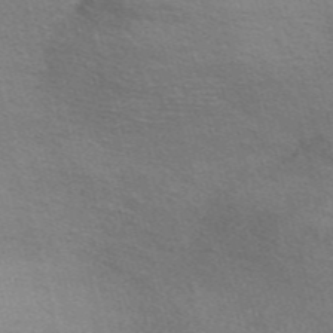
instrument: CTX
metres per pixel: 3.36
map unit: Nve
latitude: -57.0108
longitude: 60.5952
